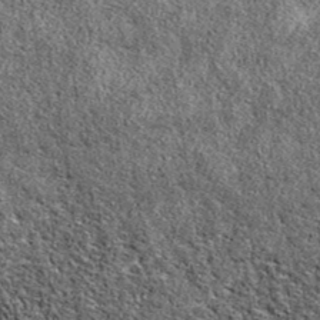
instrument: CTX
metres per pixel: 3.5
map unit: eAb
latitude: 39.1403
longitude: 106.2550
